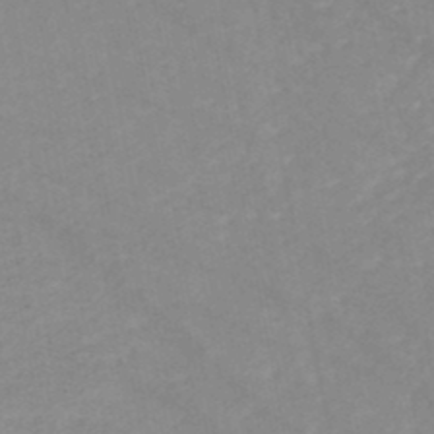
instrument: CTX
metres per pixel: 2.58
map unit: HNb
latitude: -48.2362
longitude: 57.1242
